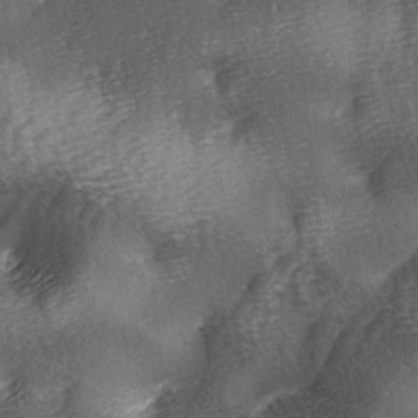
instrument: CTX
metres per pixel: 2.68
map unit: Ave
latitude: -5.7855
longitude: -120.4790
